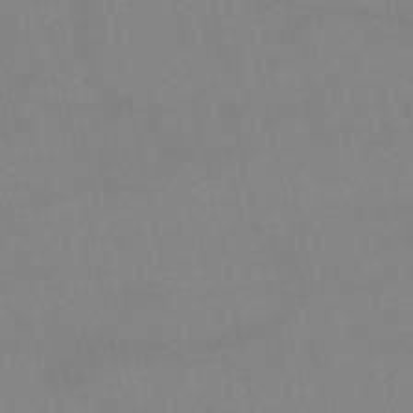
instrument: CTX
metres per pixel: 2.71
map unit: lHb
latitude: -46.3495
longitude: 61.2754
